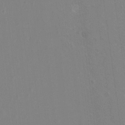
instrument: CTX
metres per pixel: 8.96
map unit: Hto
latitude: -8.5952
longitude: -43.3860
